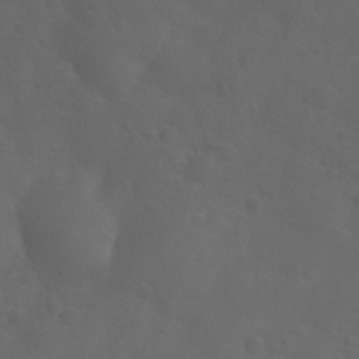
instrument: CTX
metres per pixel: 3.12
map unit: Nhu
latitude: 27.8206
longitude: -55.5938
